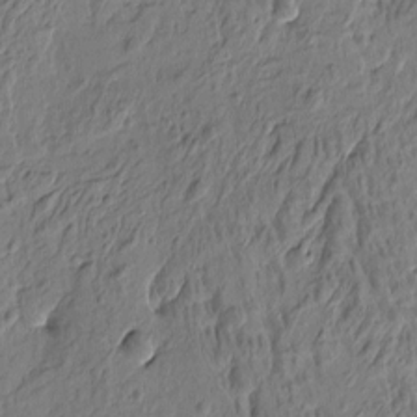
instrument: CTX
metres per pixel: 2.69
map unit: Htu
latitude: -4.7652
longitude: 179.5966
